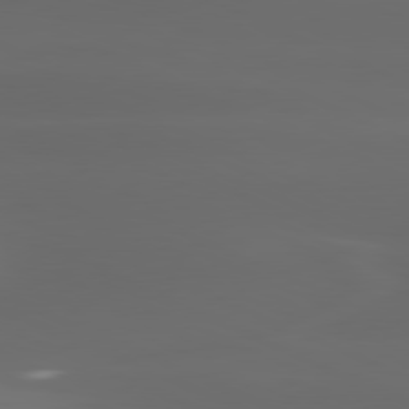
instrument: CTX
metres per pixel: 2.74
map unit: lApd
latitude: 80.2900
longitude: -118.1011
